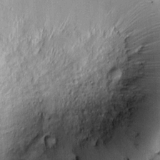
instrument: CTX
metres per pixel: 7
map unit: Htu
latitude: -6.6518
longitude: 158.8975
